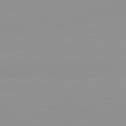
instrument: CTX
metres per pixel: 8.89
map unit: lApd
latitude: 83.1970
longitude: -134.3656
